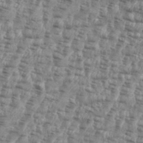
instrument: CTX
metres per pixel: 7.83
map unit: eHh
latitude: 35.5560
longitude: -136.4223
